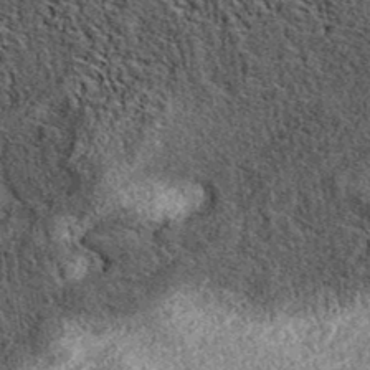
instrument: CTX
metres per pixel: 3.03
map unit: eAb
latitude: 38.6301
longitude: 107.2187
